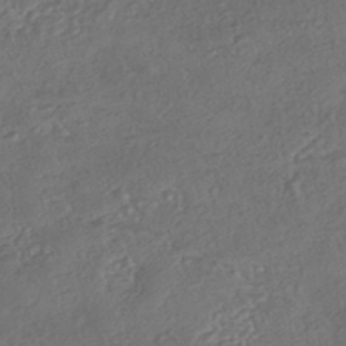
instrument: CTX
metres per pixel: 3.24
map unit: eHh
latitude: -42.9730
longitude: 122.6330
